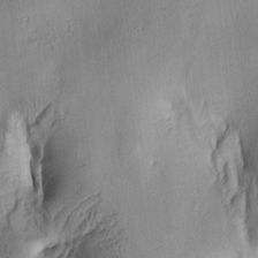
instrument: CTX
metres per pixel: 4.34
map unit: lAa
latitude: 5.4615
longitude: -113.7638
